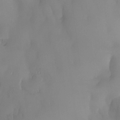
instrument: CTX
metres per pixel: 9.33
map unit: eHh
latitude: -22.8786
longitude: 15.5966
